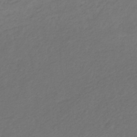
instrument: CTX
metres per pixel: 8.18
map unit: eHb
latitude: -30.5762
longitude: 65.1054
